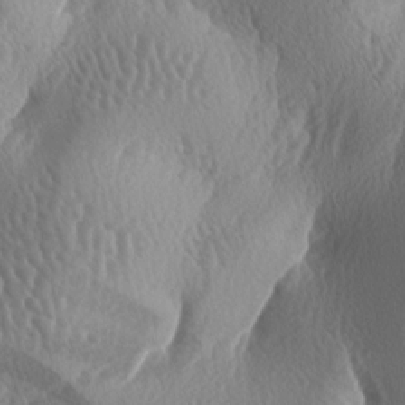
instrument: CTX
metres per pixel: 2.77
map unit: lAa
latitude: -6.5762
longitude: -128.6679
